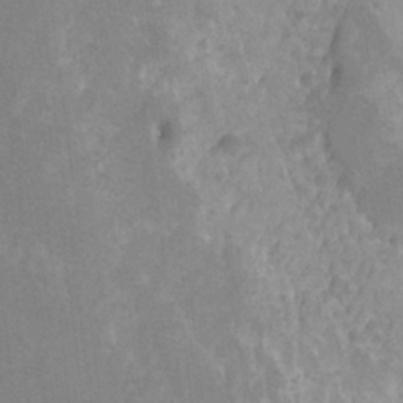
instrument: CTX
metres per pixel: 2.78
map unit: Ht
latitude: -3.2753
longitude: -27.2915
